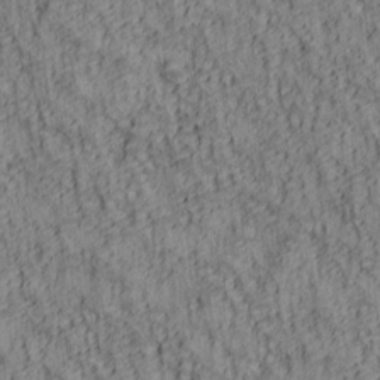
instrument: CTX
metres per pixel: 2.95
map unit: lAa
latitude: 5.2915
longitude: -114.7624
